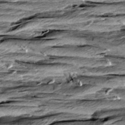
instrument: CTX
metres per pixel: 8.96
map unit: Aa
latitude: 8.7435
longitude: -138.3089
